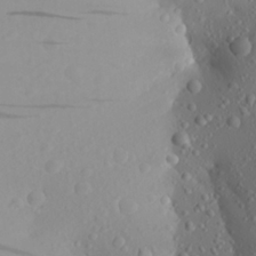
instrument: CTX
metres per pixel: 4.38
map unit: Aa
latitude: 22.9892
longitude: -146.8758
